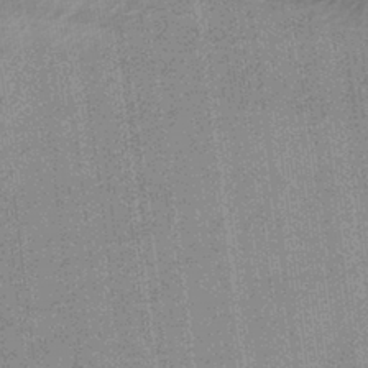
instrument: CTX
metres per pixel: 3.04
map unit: lHb
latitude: -39.7100
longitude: 69.4832
